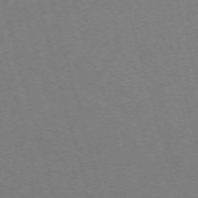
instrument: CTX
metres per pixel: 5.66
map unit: Nhu
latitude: -68.1794
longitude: 37.6155
